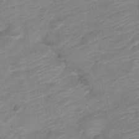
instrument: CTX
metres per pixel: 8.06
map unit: Nve
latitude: -18.3306
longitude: 109.2565
